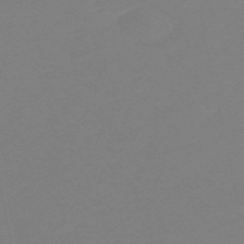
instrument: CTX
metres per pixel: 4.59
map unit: eHb
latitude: -49.1998
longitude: 85.6721
